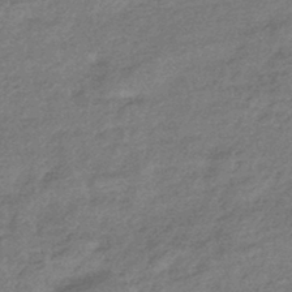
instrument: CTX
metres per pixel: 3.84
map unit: HNhu
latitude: -43.4454
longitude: 93.2565
